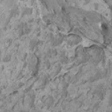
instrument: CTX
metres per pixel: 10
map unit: HNhu
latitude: 2.7624
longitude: -3.0080
